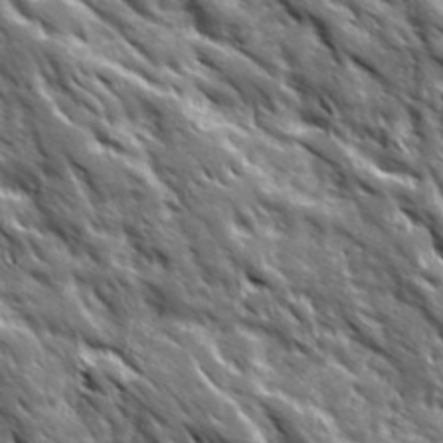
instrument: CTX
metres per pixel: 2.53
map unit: Ave
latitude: 19.7260
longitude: -135.0458
